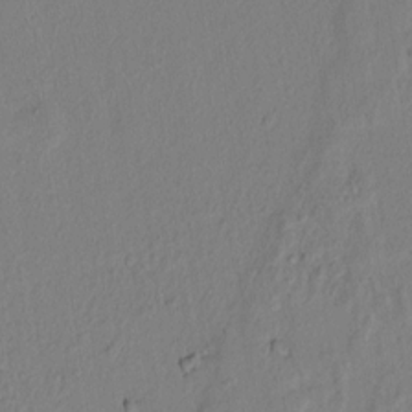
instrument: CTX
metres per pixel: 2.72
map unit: lAvf
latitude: 8.1767
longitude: 166.7841
